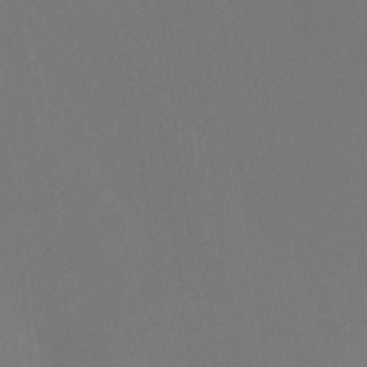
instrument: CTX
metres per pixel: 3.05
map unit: Hto
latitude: 6.5168
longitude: -34.8002
